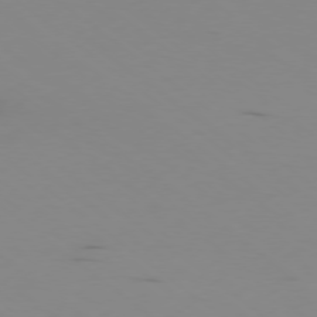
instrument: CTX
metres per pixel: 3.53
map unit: Ap
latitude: -77.7100
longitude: -66.1955
